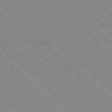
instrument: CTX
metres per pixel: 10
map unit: Ap
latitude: -77.5966
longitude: -66.4223
